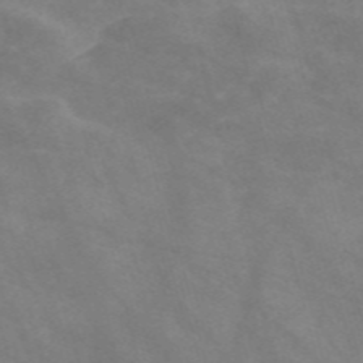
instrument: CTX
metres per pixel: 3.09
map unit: Nve
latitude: -58.3873
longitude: 58.4440
